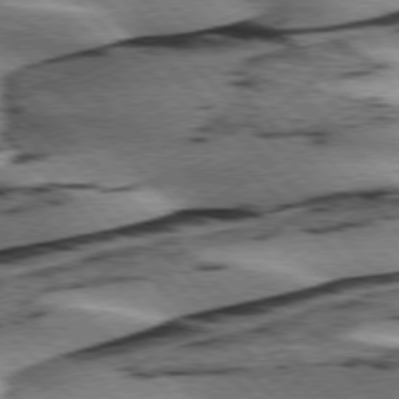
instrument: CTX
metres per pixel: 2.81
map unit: lApd
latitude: 76.2900
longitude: -78.7813
